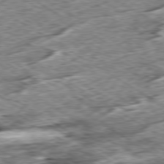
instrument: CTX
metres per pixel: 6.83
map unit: Ap
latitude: -79.8044
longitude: -84.2901
